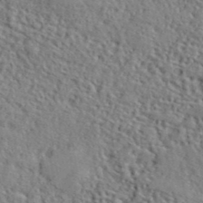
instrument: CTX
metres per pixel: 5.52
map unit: lHvf
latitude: 41.2725
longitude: -88.6680
